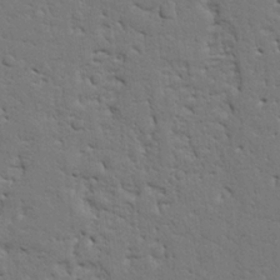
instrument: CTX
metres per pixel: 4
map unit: Nhu
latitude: 20.2145
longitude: -78.8380
